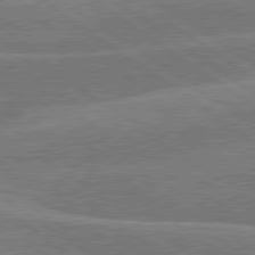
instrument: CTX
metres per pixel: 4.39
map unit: lApd
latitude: 79.8961
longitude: -121.6505
